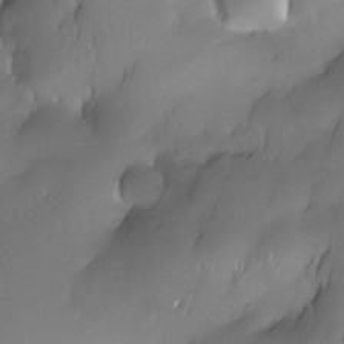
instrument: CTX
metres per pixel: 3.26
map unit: Nhe
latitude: -31.0675
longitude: -140.3656
